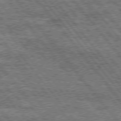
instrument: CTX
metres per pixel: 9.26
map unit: Hpe
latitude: 75.2159
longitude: -156.9513
